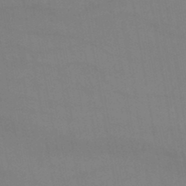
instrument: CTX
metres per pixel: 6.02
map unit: lHb
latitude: -44.7841
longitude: 76.8030
